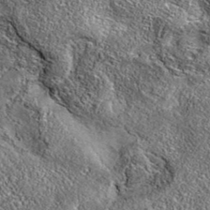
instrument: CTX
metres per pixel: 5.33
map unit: eAb
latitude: 36.1200
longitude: 110.0283
